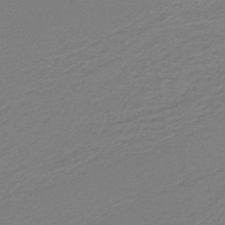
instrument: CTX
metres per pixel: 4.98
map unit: lHb
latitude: -38.3684
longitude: 55.3888
